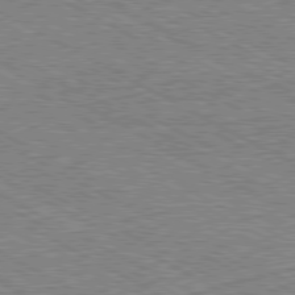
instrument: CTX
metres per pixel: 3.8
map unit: Hpe
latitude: -80.8975
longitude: 20.7085
